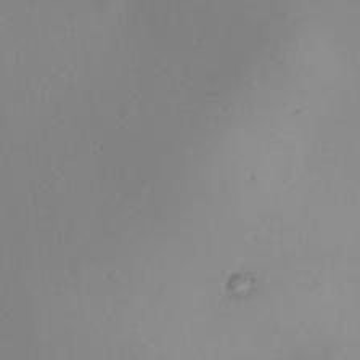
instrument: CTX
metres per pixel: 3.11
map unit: HNhu
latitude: 10.3090
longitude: 11.7100
